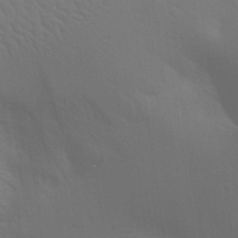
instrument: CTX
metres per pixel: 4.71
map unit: Aa
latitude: 29.0269
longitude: -144.5357
